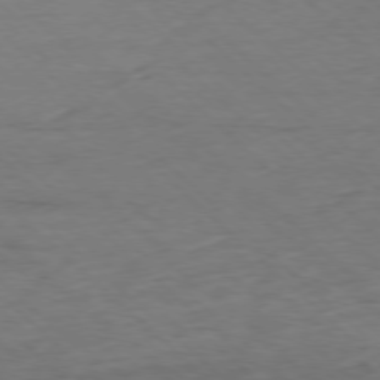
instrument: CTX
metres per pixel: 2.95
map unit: Ap
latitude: -77.4076
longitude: -93.7260
